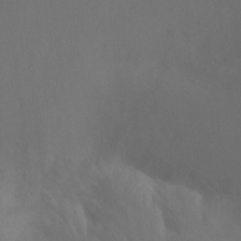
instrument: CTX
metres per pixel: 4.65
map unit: Ht
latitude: -15.8801
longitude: -42.5924
